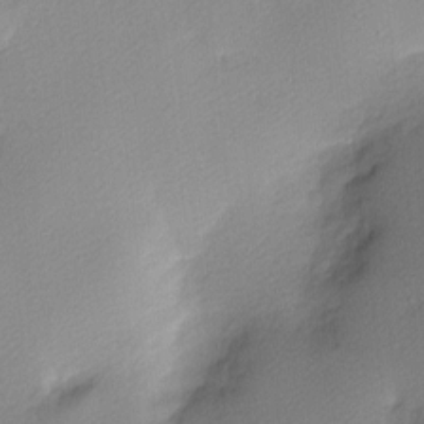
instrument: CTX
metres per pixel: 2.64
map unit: Nhu
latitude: 1.7449
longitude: -75.5371
